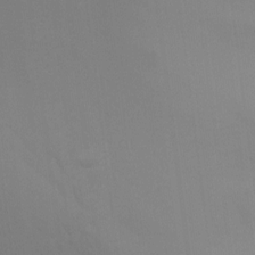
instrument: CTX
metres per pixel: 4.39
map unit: Ht
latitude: -8.7085
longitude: -28.6112
